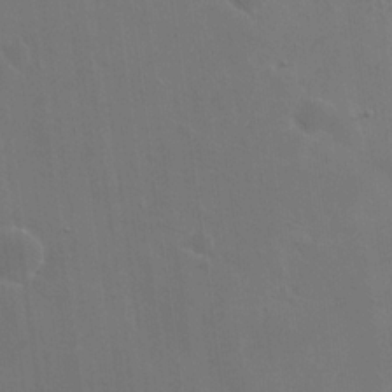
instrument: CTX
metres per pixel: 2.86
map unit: eHh
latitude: 19.2726
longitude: -66.4223
